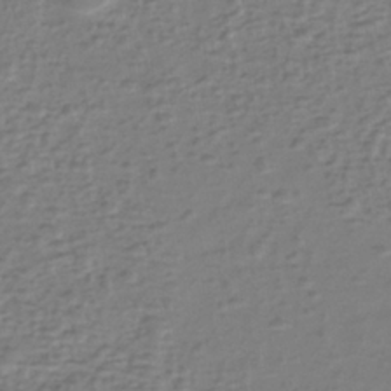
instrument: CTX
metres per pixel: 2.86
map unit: eHh
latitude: -39.9367
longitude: -28.5357
